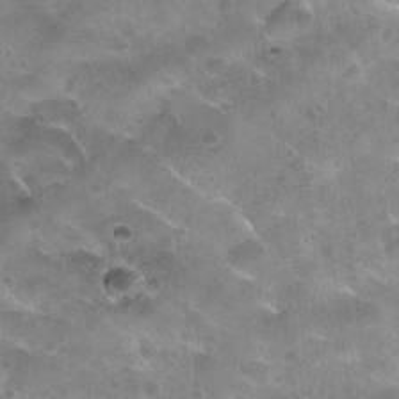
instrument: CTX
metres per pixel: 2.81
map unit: Nhu
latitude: 30.4790
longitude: -54.2522
